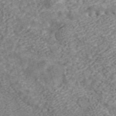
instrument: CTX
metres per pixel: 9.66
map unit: ANa
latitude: 42.1389
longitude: 18.7463
